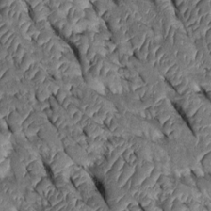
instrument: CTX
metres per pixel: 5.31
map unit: Htu
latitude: 0.1389
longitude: 148.5574
